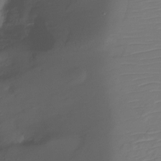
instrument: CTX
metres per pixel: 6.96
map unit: Ht
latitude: -10.2928
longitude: -29.5560
